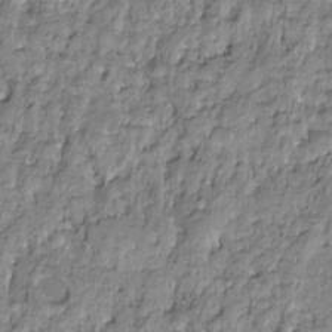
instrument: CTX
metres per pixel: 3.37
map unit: HNhu
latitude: -21.7477
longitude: 85.6155
